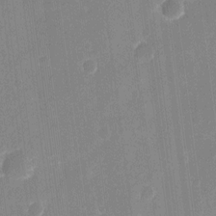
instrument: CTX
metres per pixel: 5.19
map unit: eHh
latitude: 10.1011
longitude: -70.0633
